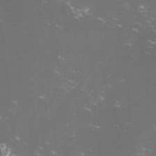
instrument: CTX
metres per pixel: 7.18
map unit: lHvf
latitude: -14.1795
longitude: -102.1200
